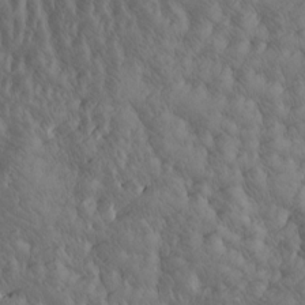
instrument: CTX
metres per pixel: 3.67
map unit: Htu
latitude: -5.0675
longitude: -176.7435
